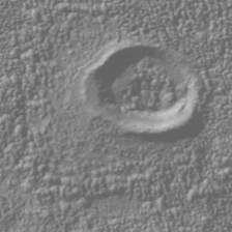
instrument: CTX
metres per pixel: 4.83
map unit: Nhu
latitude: -40.9164
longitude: -86.0255
